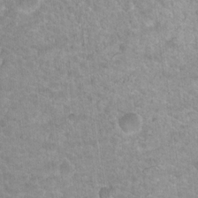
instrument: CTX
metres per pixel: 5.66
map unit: Nhu
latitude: 18.3656
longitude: -31.6127
